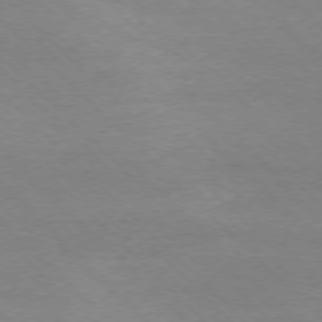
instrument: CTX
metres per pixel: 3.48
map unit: Ap
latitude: -77.3888
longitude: -86.8758
